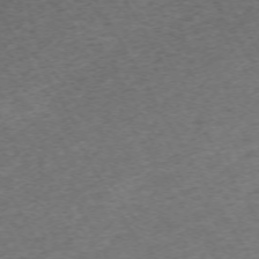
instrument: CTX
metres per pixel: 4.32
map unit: Hpe
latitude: -70.8408
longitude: 17.2943
